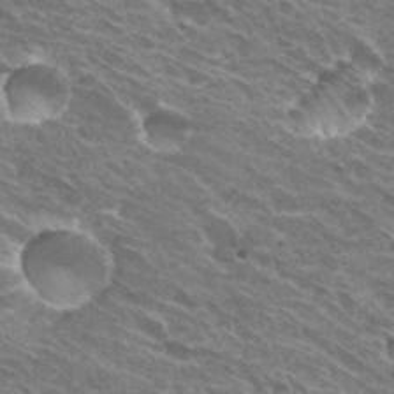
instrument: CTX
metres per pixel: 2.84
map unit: Hto
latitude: 31.2537
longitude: -43.8961
